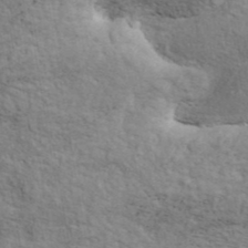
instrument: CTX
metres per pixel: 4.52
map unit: ANa
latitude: 40.9892
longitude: 51.6154
